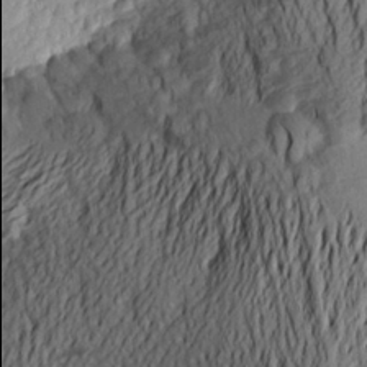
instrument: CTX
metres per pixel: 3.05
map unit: Aa
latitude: 23.9339
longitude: -149.9906
